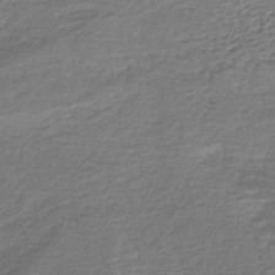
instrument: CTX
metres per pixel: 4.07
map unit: lHb
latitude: -40.1983
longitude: 73.8044
